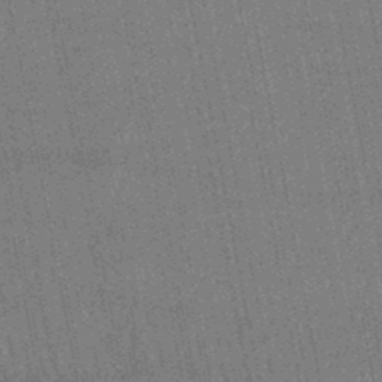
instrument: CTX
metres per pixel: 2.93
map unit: lHb
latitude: -46.0283
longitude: 68.5195
